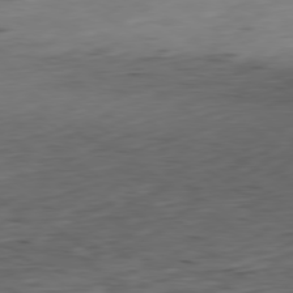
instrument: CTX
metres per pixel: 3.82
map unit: Ap
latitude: -79.5966
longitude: -73.1970
